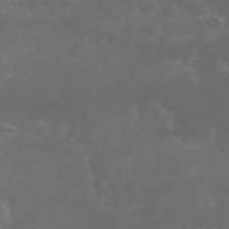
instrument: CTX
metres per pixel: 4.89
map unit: eHh
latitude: 24.7624
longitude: -64.1767
